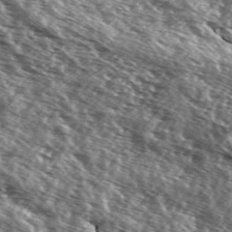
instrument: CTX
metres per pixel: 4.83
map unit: Hve
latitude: 31.7261
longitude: 149.8423
